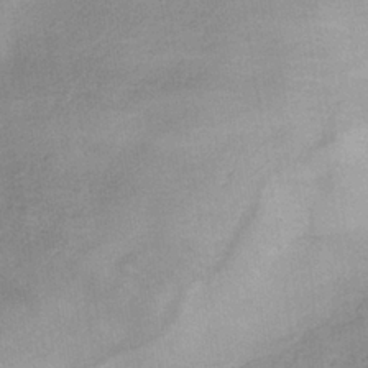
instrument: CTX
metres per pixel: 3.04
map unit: eHb
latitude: -35.5777
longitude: 74.4818
